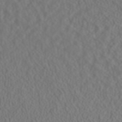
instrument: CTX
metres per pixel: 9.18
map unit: ANa
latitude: 42.5546
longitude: 28.6330
